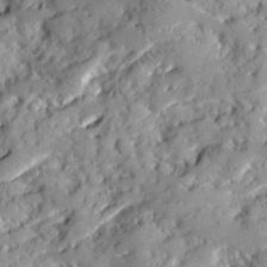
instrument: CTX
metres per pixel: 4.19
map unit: Ave
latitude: 18.7435
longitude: -129.4804
